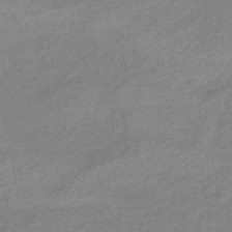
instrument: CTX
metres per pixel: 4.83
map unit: eHb
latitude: -41.2376
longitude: 83.6344
